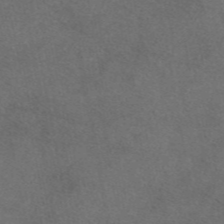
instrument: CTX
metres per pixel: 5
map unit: eAb
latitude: 46.9325
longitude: 110.1983
